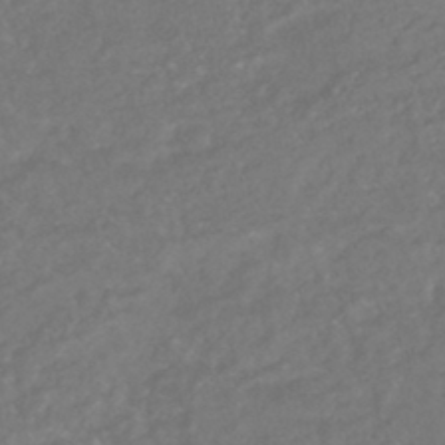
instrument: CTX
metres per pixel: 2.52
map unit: HNhu
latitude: -44.9920
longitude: 98.3873
